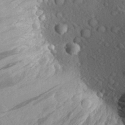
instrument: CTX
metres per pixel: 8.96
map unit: Aa
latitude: 27.5560
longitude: -142.7435
